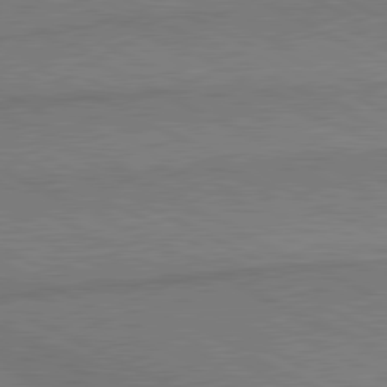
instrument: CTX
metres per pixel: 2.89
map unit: lApd
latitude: 80.7057
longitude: 164.9164
